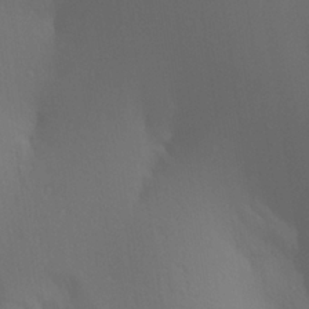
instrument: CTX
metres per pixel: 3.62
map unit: Aa
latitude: 27.8206
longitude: -136.5924
